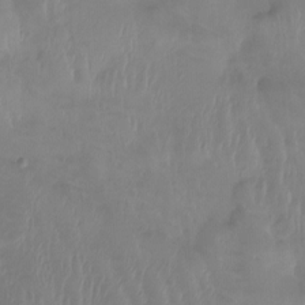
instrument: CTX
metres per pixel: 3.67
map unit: Htu
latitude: -14.5952
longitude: -46.6869
